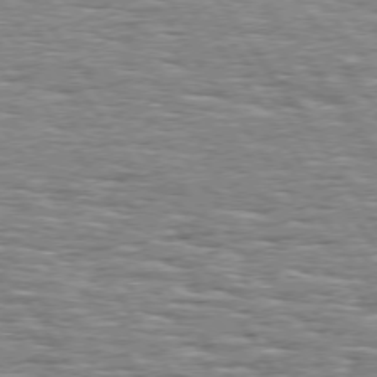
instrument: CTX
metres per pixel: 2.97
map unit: Hpe
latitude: 74.3845
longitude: -137.9150
